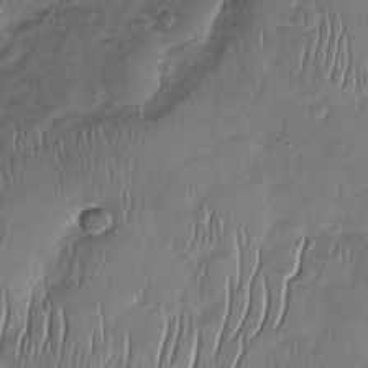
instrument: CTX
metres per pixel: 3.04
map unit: Nhu
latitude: -31.4265
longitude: -60.8380
